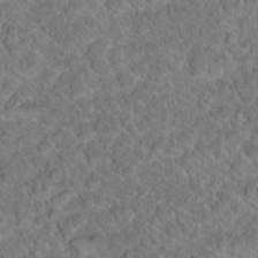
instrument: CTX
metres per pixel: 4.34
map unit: Hto
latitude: 17.5182
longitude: -37.3293
